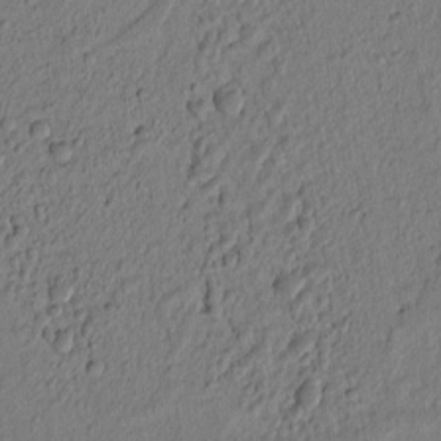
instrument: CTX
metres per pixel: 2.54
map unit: lAvf
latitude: 8.5924
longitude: 166.2928
